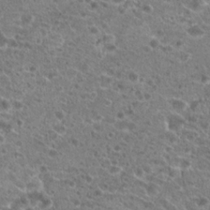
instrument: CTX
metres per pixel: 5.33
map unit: Hto
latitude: 20.7624
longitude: -41.6127
